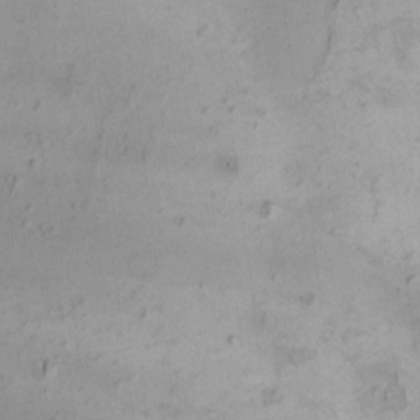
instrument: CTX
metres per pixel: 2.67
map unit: HNhu
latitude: 5.5749
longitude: 7.7477
